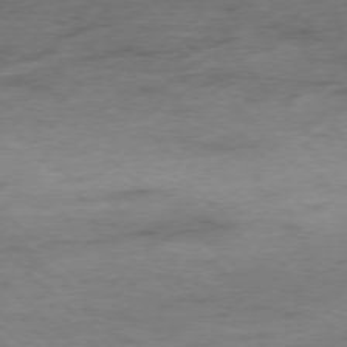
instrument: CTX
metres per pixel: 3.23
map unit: Ap
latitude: -77.8611
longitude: -88.5924
